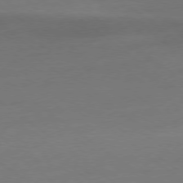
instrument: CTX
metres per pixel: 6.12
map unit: Ap
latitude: -78.8030
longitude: -55.8016
